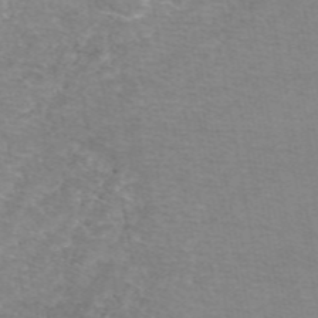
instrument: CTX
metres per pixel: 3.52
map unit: eAb
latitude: 48.8569
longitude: 105.4076
